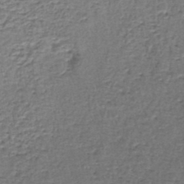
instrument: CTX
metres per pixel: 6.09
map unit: lHb
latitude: -43.9178
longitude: 58.2928
